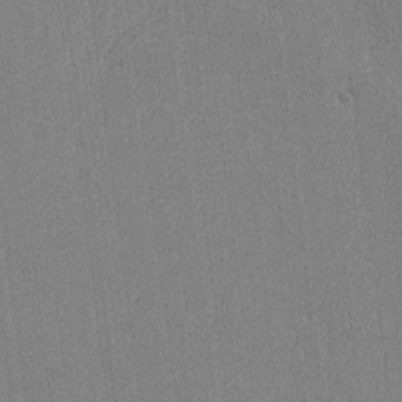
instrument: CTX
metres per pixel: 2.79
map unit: lAvf
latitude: -8.1984
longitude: -113.8961
